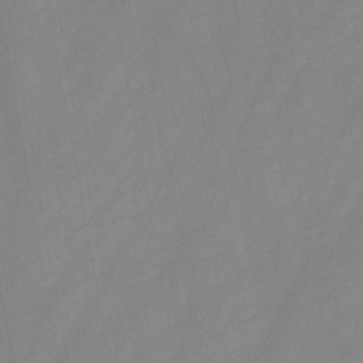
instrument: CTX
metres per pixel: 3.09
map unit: HNb
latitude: -45.7289
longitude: -38.4979
